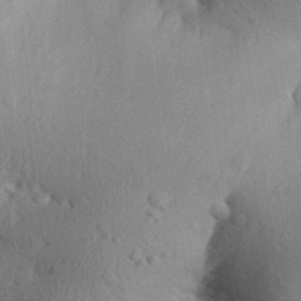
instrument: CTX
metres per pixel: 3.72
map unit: Aa
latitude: 31.8584
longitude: -145.5371
